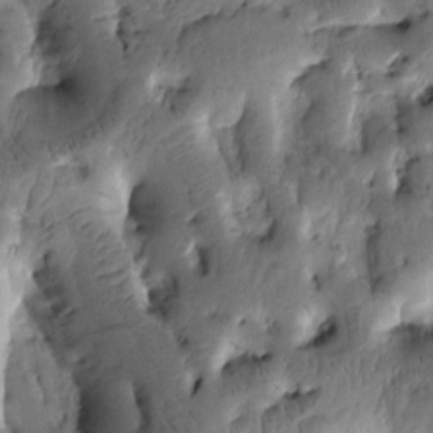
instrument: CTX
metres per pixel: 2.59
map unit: Htu
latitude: -3.4643
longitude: 166.8786
